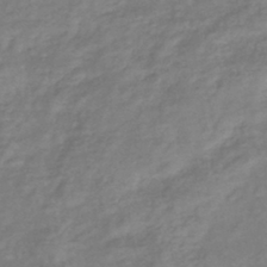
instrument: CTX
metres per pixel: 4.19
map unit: eHb
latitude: -41.5966
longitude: 81.5777
